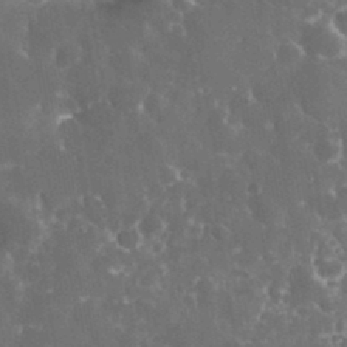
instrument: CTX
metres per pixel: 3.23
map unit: eHh
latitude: 33.0647
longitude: -62.4601
